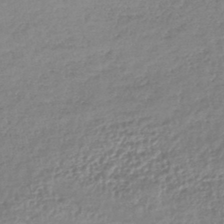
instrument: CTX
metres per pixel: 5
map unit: lHb
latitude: -41.7477
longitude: 68.8219
